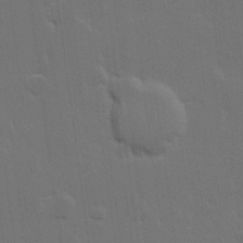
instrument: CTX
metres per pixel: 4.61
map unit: Hve
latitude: 22.6301
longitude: 147.2943
